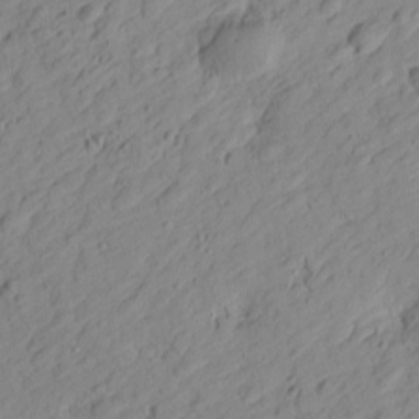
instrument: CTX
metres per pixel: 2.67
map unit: Htu
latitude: -0.7464
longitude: -175.1781
